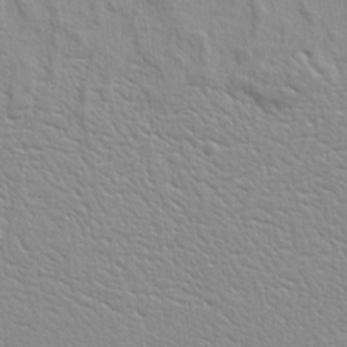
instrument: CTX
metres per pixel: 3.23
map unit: Ht
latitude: 8.5546
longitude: -77.3670
